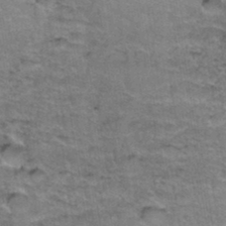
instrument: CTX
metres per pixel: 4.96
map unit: Hto
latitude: 36.6113
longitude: -46.8002
